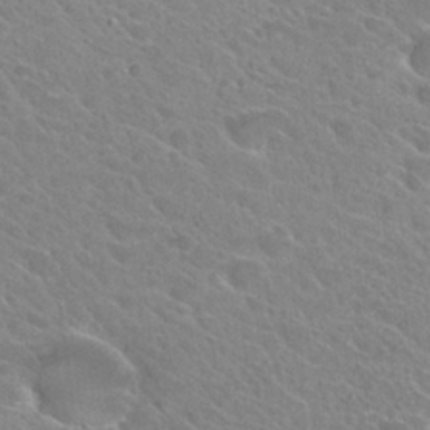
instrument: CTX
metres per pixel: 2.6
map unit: Hto
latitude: 26.0822
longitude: -36.0444
